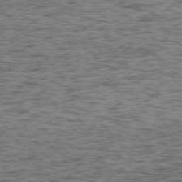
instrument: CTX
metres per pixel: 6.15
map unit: Ap
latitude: -75.8612
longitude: -91.2348
